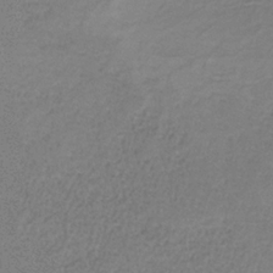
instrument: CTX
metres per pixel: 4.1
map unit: HNb
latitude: -34.5574
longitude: 53.0675
